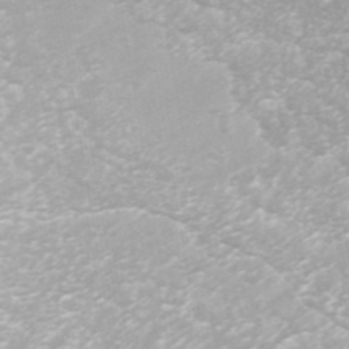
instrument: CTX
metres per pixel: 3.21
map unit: ANa
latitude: 42.4223
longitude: 24.2361
